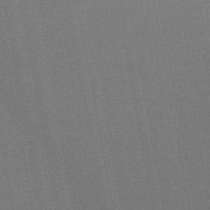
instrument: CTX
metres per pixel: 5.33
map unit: HNb
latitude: -46.8408
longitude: -39.3671
